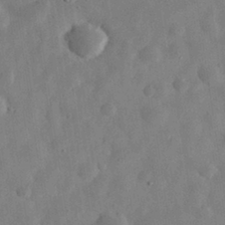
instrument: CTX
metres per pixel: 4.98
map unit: eHh
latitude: 30.5546
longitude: -75.6694
